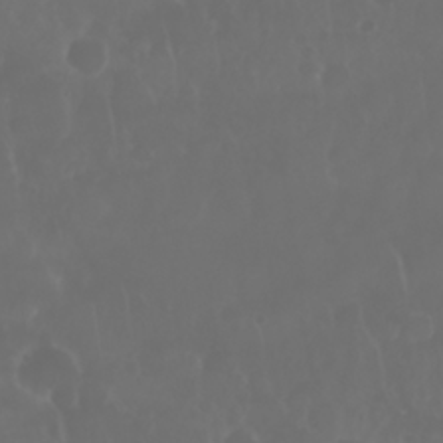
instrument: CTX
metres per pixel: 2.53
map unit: Nhu
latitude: 28.8947
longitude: -64.1956
